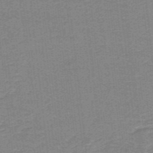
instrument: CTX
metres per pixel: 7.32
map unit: lHb
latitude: -40.0661
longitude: 54.5007
